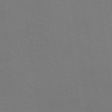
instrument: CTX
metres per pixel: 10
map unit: HNhu
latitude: -1.0487
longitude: -1.2726
